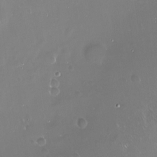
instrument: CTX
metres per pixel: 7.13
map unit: Nve
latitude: -18.5385
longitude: -60.1389
